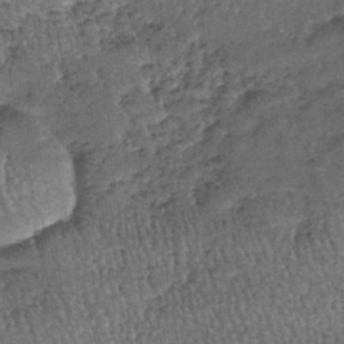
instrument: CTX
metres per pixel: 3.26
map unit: lHb
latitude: -39.4643
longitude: 67.7856
